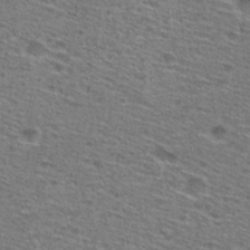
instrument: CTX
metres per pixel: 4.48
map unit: Hto
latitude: 28.5546
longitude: -47.2537
